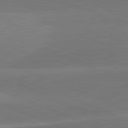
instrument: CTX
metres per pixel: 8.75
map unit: lApd
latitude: 82.4034
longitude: 151.5399
